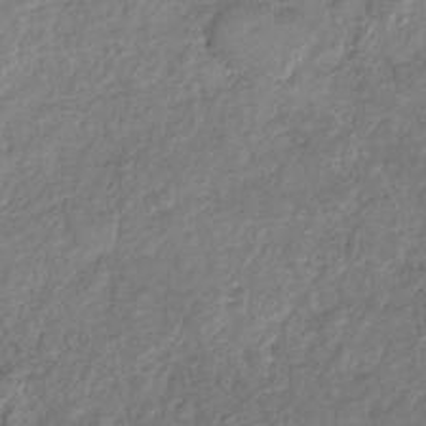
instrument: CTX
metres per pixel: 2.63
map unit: Nhu
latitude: -31.2187
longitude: -60.4979
